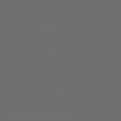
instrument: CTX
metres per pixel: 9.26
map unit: lApd
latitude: 79.5749
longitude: -139.4048
